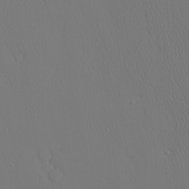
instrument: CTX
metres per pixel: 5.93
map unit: Ave
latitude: 23.5938
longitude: -135.5371
